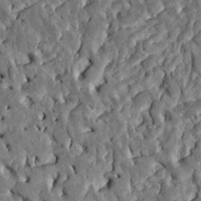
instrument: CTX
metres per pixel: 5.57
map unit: Htu
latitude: -1.6155
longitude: 148.9920
